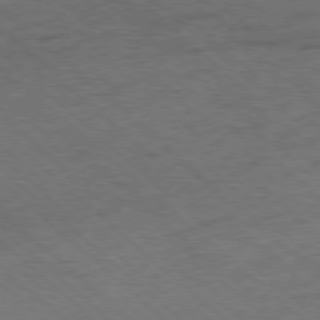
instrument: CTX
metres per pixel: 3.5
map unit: Hpe
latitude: -78.5007
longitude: 16.6519
